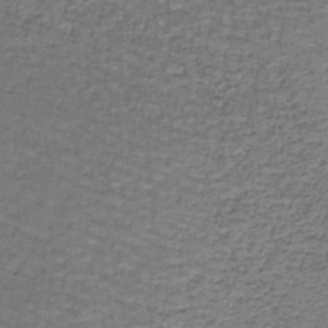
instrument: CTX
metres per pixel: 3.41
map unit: lHb
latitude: -43.1620
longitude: 58.3873
